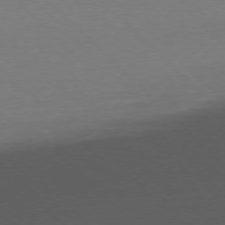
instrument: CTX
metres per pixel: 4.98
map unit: Ap
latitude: -77.2565
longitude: -92.2711
